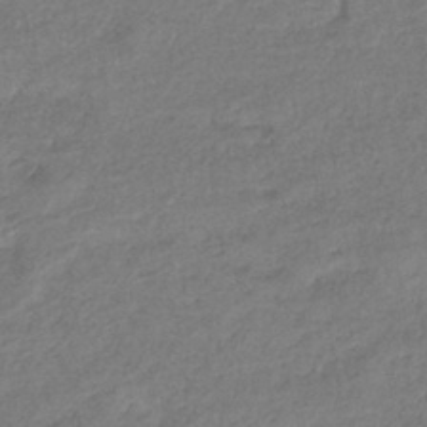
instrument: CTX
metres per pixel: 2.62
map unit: eHb
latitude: -39.1053
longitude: 81.2187
